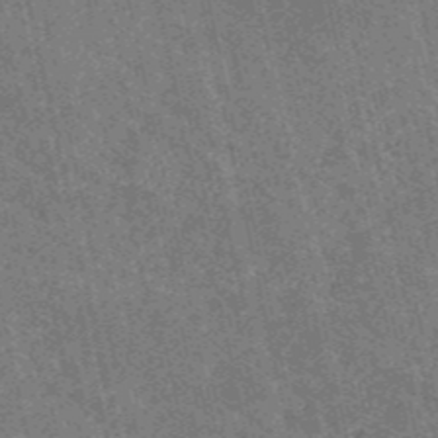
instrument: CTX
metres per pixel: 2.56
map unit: HNb
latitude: -52.8408
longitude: -38.3089
